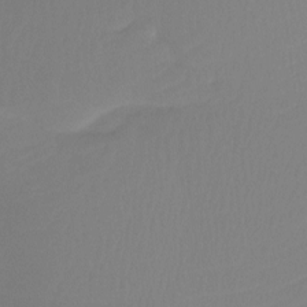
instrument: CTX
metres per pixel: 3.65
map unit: Htu
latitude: -13.4643
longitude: -49.6883
